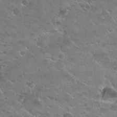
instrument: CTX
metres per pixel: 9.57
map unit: Nhu
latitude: 30.8002
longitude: -53.4049
